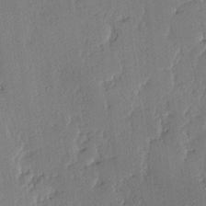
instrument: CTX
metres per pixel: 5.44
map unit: Hve
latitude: 2.7813
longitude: -121.4805
